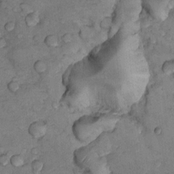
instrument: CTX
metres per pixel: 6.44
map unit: Nhu
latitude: 8.8380
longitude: -25.2725
